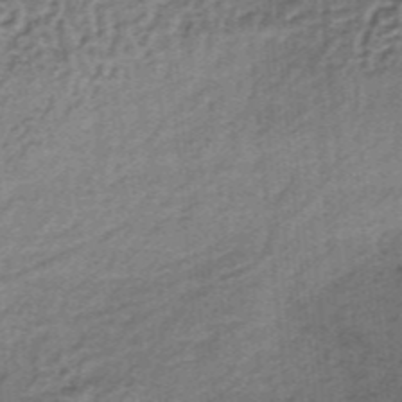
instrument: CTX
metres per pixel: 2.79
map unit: lHb
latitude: -36.1983
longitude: 60.2928
